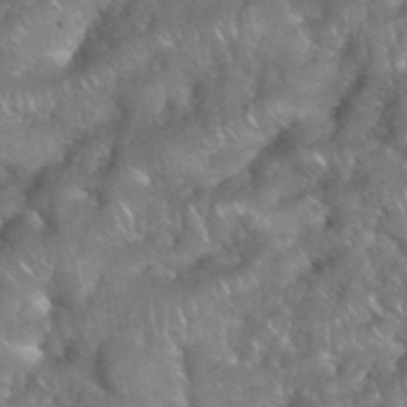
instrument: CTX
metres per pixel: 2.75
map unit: eHh
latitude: 39.4237
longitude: -58.1956
